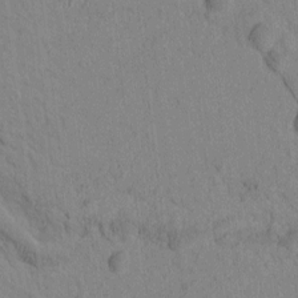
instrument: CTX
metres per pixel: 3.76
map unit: Htu
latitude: -2.2928
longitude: 172.5951
